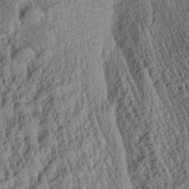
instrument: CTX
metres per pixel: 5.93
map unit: Aa
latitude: 29.4615
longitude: -137.7828
